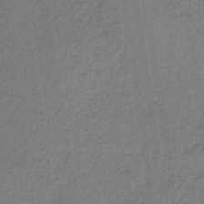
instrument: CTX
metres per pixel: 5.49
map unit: lHb
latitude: -35.1809
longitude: 62.7652
